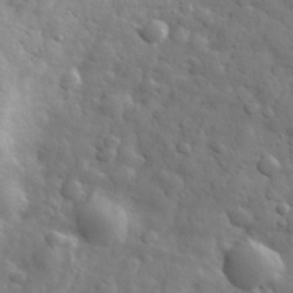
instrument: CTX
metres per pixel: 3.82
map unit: eHh
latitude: 31.6127
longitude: -69.2159
